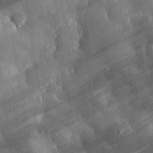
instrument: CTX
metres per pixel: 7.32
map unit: eHh
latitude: 30.8947
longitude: -80.2522
